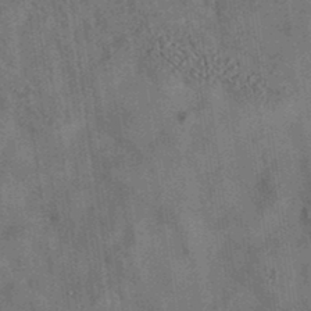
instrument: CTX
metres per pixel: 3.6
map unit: eAb
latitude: 35.0647
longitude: 109.2943
